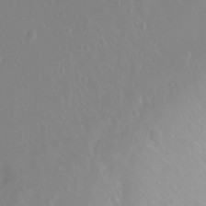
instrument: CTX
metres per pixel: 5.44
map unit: Nhu
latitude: -11.5399
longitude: -64.6868
